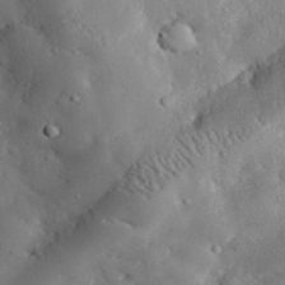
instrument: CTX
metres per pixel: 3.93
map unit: lHvf
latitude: 32.0633
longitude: -84.5924
